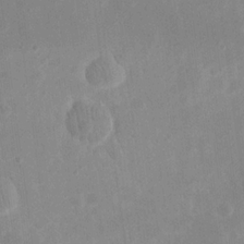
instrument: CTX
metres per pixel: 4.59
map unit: eHh
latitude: 19.8394
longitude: -70.5735
